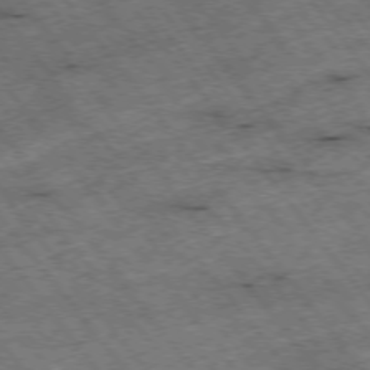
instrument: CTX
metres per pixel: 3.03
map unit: Hpe
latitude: -75.5966
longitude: -18.8002
